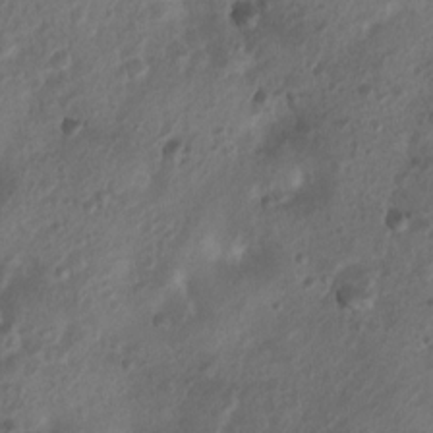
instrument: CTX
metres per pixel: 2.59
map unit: Nhu
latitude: 6.7246
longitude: -22.2145
